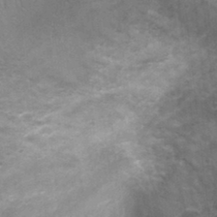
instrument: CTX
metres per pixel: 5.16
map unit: Nhu
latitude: 1.2914
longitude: -17.9150
